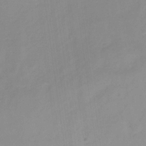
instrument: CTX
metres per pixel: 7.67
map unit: HNb
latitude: -31.9178
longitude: 59.7855
